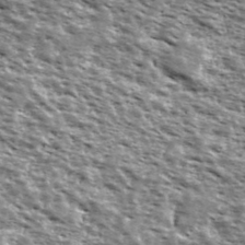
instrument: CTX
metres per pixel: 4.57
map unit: Ave
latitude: 40.2900
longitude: -108.7246
